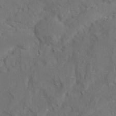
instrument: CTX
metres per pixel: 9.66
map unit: Ave
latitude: 22.3656
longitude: -130.6680
